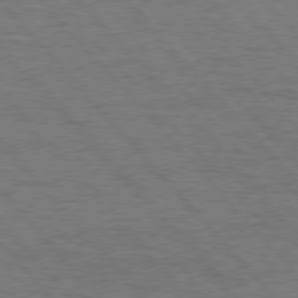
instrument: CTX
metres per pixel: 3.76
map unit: Hpe
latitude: 76.1200
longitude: -157.8772
